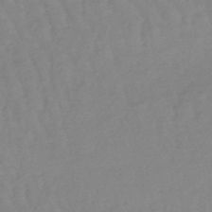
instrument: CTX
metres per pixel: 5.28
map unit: lHb
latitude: -48.3118
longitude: 77.1998
